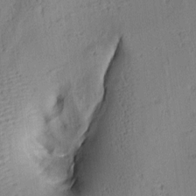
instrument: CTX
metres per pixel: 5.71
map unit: lAa
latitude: 5.8961
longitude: -114.6301
